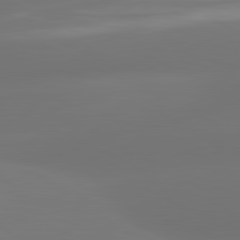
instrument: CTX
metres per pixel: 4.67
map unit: lApd
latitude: 81.3671
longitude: -164.5357
